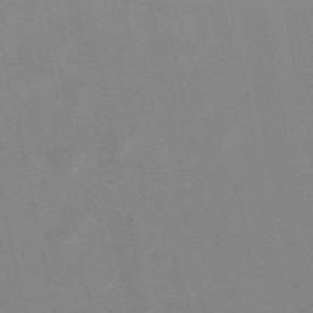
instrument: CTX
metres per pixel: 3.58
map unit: lHb
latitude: -49.5777
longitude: 71.0675
